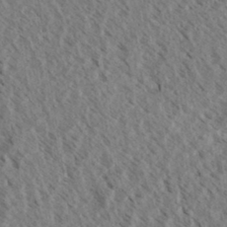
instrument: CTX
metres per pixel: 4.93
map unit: eHh
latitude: 34.2144
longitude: -139.9717
